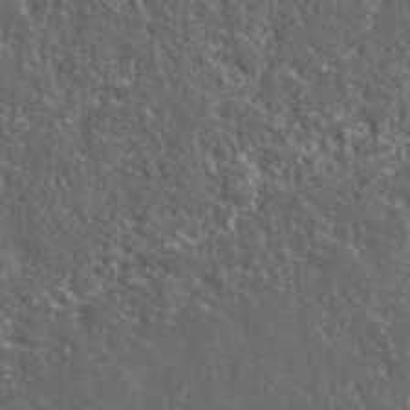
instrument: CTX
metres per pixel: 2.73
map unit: lHvf
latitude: 40.6490
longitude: -89.5938
